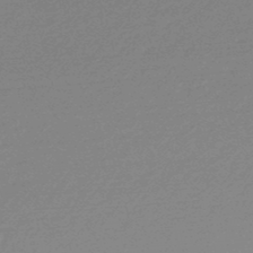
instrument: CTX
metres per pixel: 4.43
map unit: lHb
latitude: -48.0472
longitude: 61.8800
